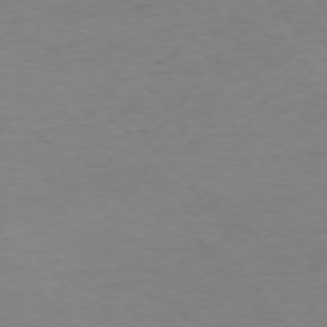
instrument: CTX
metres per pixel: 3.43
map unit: Ap
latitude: -75.5399
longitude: -88.8002
